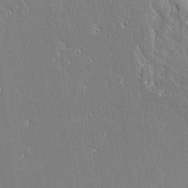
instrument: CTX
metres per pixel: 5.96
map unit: Aa
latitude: 10.9325
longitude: -129.4237
